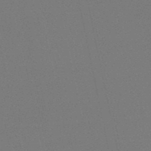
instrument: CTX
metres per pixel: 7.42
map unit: HNb
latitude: -50.1039
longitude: -52.3656
